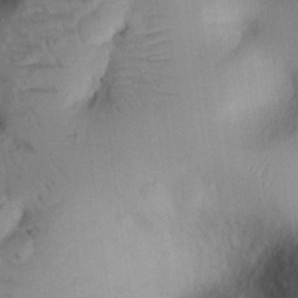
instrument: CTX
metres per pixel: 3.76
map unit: eHh
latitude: 25.6127
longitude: -76.4223
